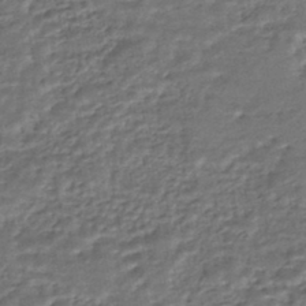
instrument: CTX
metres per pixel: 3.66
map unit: HNhu
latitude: -45.5210
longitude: 96.1606
